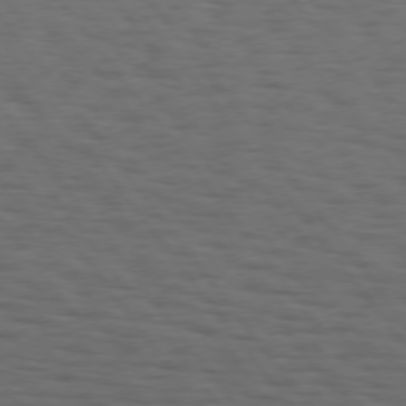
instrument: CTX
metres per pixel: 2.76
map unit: Hpe
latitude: 74.8947
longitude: -133.4049
